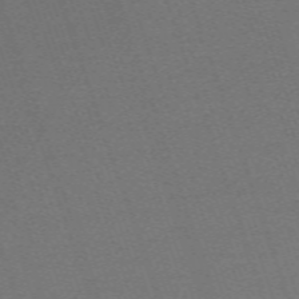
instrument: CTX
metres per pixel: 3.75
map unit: eHh
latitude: -64.0094
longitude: 52.3117
